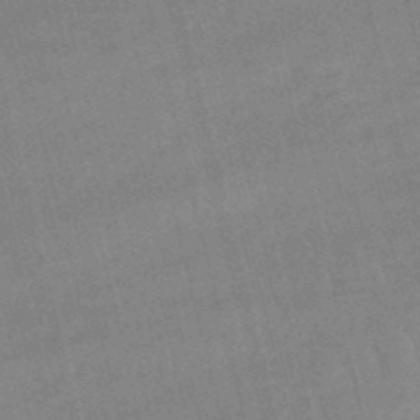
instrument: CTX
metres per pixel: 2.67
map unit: lHb
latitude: -47.4454
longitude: 76.2550
